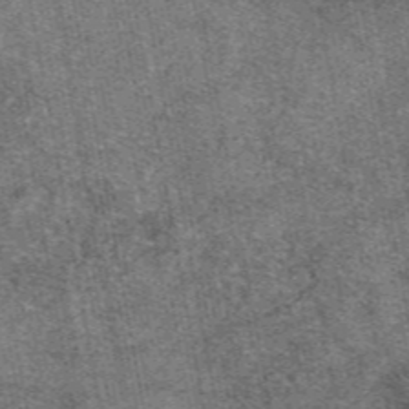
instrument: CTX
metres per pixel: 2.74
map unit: eAb
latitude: 48.0633
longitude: 107.1431
